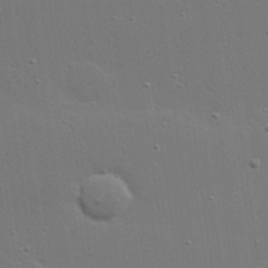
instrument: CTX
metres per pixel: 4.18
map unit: Hve
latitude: 26.9892
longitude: -92.8191
